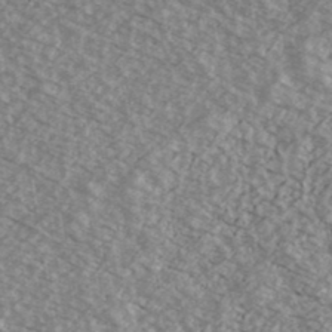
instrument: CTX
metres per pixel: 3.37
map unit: Ave
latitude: 39.1025
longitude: -110.2145
